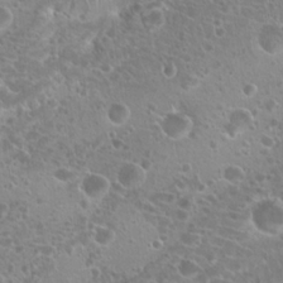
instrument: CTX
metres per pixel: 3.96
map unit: Hto
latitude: 20.7813
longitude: -40.8757
